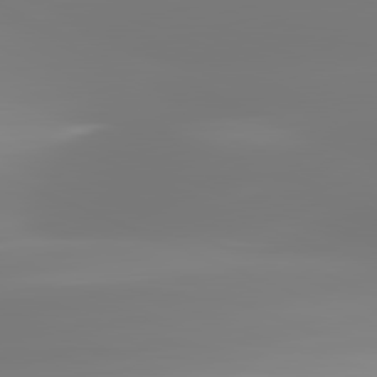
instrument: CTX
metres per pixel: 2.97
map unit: lApd
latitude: 81.8961
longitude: -149.5938
